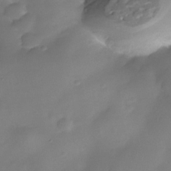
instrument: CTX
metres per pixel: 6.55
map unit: Nhe
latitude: -36.9730
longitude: -117.5749
